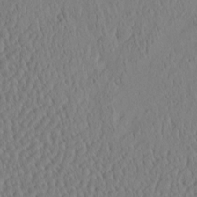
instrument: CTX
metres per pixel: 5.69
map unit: HNhu
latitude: -3.8044
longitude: 13.3888
